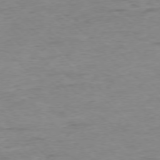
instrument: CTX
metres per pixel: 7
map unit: Ap
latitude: -76.8219
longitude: -88.8947
